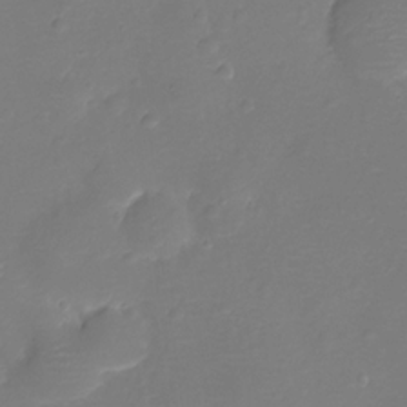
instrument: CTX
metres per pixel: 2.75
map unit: Ht
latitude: -11.3510
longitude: -23.3482
